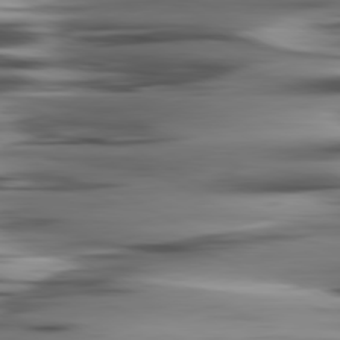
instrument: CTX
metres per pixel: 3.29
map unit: lApd
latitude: 80.5924
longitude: -123.1970
